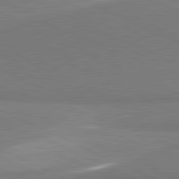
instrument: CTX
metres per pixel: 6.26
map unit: lApd
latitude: 81.3293
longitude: 156.4818
